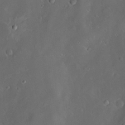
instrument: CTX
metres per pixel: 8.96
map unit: Hve
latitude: -10.3873
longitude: 174.7841
